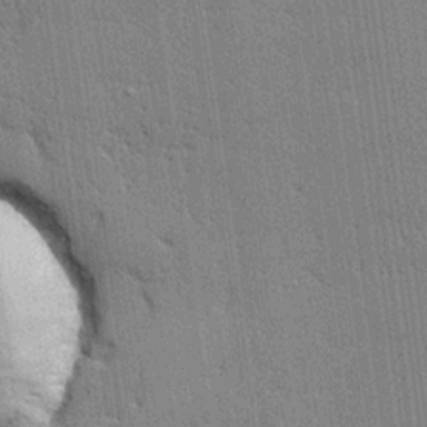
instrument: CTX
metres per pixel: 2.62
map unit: lHvf
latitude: 20.6302
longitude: 143.2187
